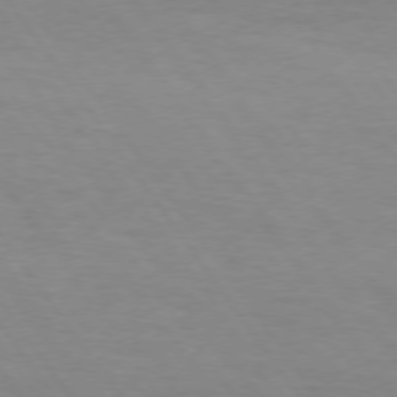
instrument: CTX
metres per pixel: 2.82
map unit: Hpe
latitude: 73.8962
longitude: -130.8758
